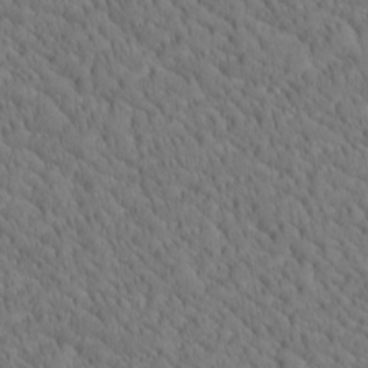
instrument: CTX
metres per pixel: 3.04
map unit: Htu
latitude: -4.2739
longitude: 173.2565
